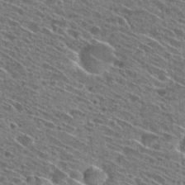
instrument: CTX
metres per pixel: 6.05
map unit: Hto
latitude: 28.5734
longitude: -45.1592
